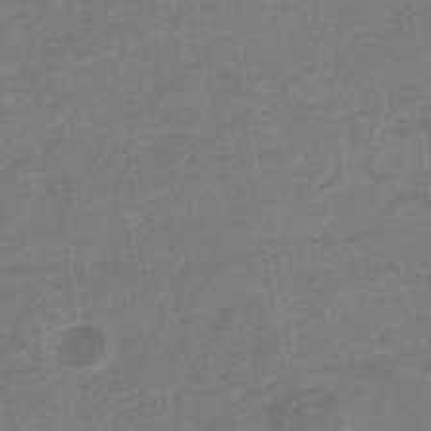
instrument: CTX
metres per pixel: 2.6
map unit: eHb
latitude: -35.3321
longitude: 77.6911
